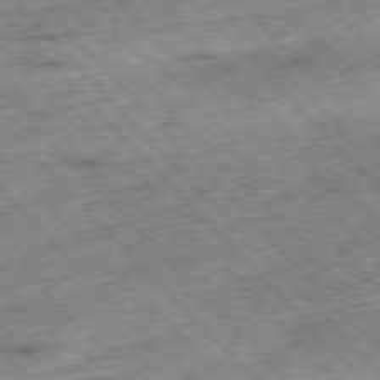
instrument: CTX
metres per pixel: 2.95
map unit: Hpe
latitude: -76.9164
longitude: -16.1389
